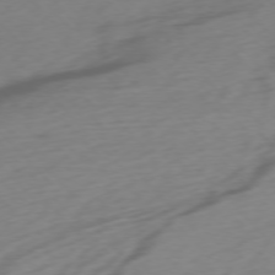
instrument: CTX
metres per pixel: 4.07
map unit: Ap
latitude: -76.5763
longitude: -70.8380
